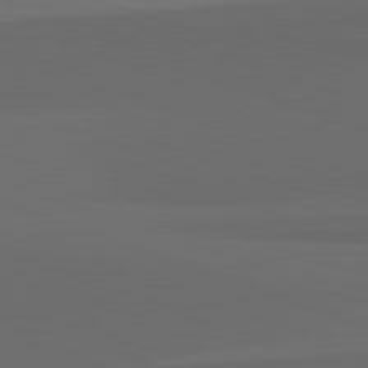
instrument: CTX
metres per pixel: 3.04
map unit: lApd
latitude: 82.3089
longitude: 134.2173
